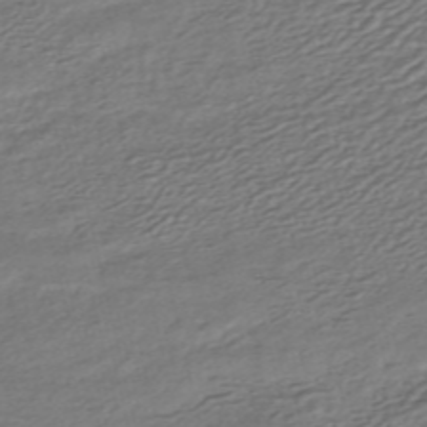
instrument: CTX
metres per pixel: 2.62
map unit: HNhu
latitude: -45.7478
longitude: 105.1431
